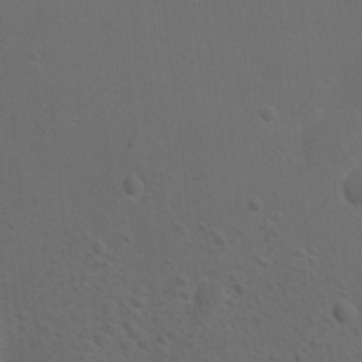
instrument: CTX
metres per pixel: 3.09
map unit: Ht
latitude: 4.4223
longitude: -28.9325
